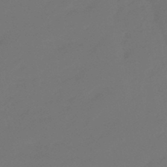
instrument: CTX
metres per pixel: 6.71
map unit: eHb
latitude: -47.7855
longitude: 86.3306
